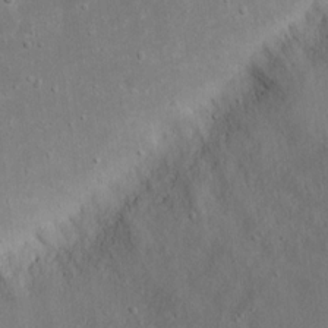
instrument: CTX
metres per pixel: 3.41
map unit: eHh
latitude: 17.2159
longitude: -72.1011
